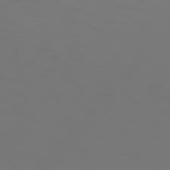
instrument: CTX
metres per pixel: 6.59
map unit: Hpe
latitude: 76.1577
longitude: -140.3089
